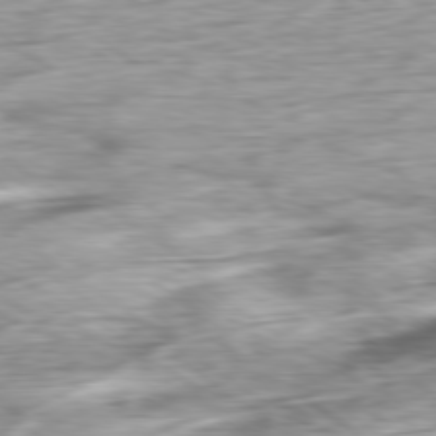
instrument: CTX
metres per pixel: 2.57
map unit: Ap
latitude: -80.0094
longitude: -69.8772
